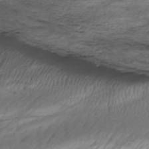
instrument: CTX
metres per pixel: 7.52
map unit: HNhu
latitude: -47.5021
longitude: 28.4251
